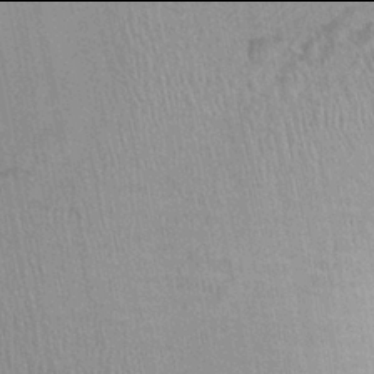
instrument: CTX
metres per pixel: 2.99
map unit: Ht
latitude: -2.0094
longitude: -15.5560
